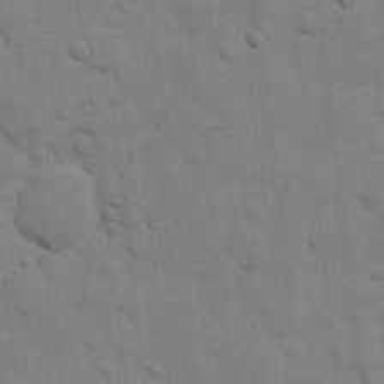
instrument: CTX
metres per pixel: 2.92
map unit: eHh
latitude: 9.8961
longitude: -67.1403
